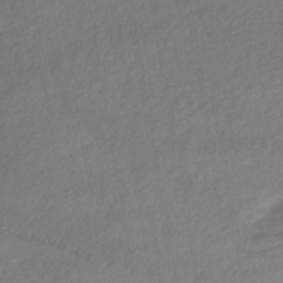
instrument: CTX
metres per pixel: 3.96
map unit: lHb
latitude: -40.7652
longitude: 72.7841
